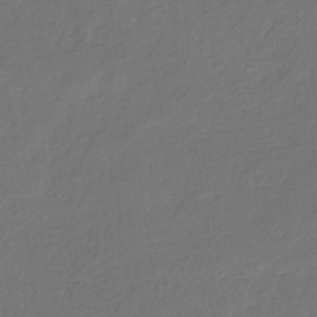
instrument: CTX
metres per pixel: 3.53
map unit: eHb
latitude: -30.0283
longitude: 68.4251
